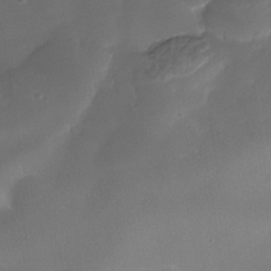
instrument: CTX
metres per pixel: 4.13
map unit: Nhe
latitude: -38.3306
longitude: -118.7624
